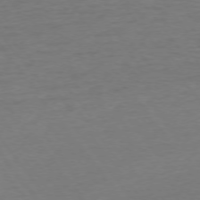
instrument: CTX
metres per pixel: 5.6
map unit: Ap
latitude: -75.4455
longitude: -89.4238
